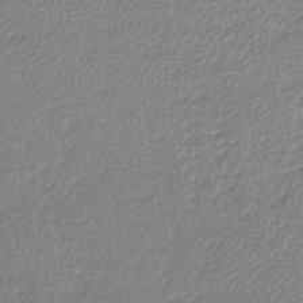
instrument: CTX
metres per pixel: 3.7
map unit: lHb
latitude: -42.7085
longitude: 72.2550
